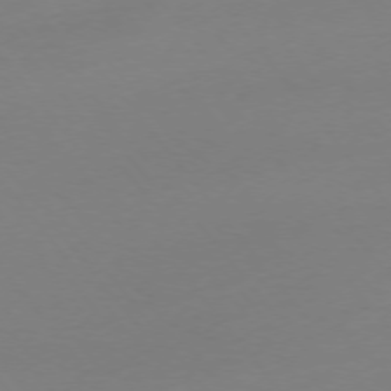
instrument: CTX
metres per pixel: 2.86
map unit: Hpe
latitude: -75.8423
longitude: -15.7261
